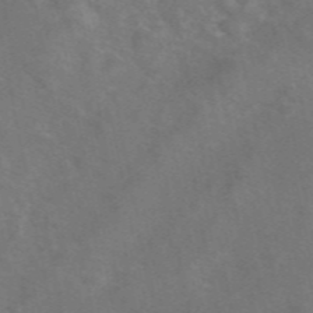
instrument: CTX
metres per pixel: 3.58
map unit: eAb
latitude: 48.4034
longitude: 118.5196
